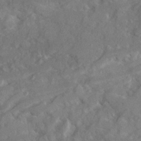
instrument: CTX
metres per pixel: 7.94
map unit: Ave
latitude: 20.2334
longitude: -130.2901
